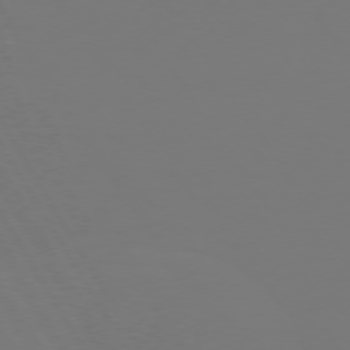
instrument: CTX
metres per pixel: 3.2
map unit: Hpe
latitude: 73.4616
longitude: -127.5938
